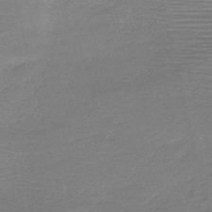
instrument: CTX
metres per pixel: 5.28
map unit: HNb
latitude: -50.4251
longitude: -41.7260
